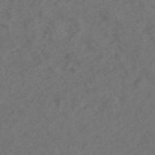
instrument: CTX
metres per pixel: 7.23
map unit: ANa
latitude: 43.6883
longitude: 26.9352
